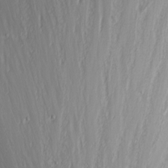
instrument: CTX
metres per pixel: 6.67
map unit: Nhu
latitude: -9.8044
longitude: -68.9702
